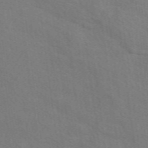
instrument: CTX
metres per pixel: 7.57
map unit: eAb
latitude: 50.6301
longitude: 113.0676
